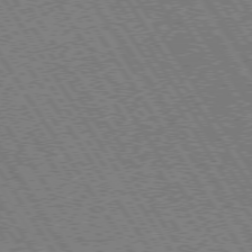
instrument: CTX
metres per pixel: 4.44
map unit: Hpe
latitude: 73.7450
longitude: -141.1592
